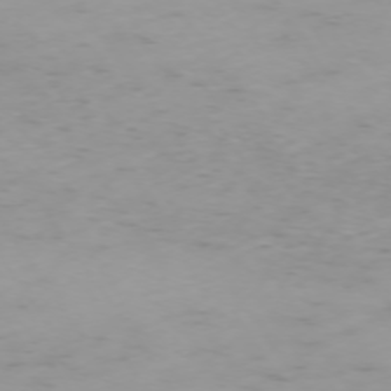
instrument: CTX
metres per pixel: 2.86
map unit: Ap
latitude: -74.1606
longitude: -80.1956
